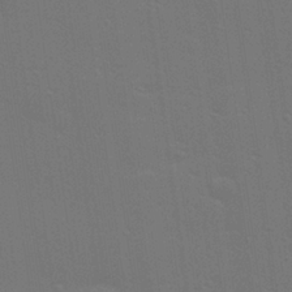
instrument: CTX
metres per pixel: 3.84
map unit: Hve
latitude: 27.3671
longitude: -92.8191
